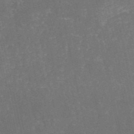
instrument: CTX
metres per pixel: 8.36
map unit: HNb
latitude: -52.3117
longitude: -39.0080
